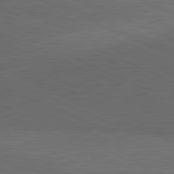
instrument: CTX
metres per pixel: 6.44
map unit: lApd
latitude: 81.6883
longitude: 148.2173
